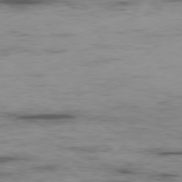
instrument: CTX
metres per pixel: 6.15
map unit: Ap
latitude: -80.1039
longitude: -91.4237
